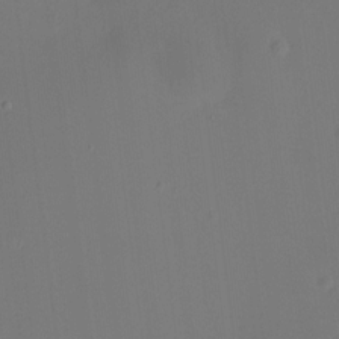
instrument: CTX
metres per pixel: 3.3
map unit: HNhu
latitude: 7.2159
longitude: 10.5574
